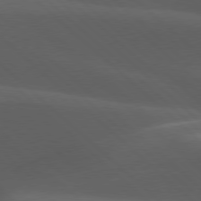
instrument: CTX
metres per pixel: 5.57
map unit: lApd
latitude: 77.6882
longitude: -54.1389
